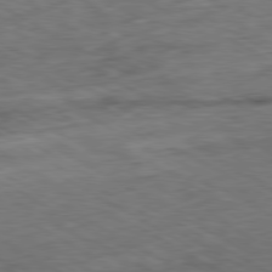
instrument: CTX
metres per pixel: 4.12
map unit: Ap
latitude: -80.5952
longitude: -74.1767
